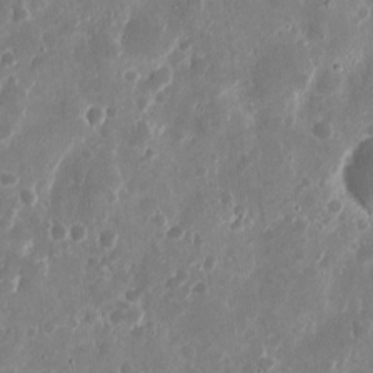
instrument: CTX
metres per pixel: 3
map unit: eHh
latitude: 10.5924
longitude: -71.8205
